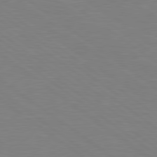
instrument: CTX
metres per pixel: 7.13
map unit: Hpe
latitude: 78.8758
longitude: -149.3482
